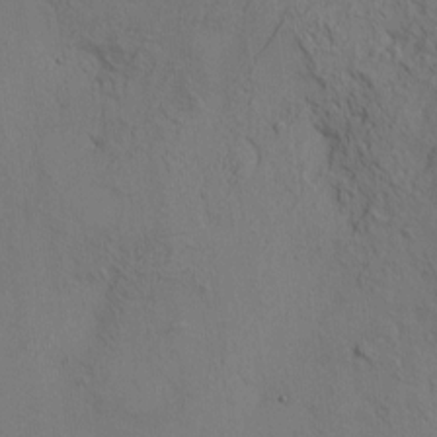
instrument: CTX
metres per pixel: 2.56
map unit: HNhu
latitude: 10.8380
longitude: 22.9353
